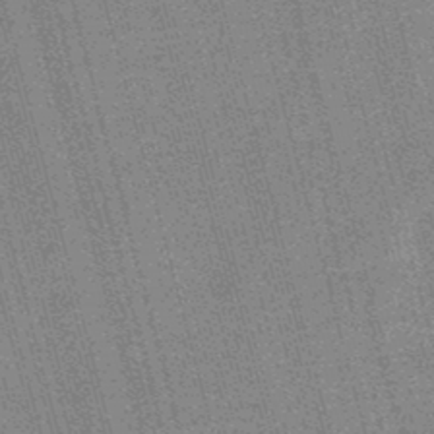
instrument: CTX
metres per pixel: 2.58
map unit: lHb
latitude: -46.2739
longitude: 78.1794
